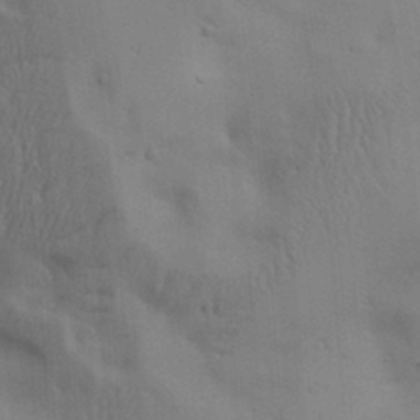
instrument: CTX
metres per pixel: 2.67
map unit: lAa
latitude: 18.9136
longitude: -138.6301
